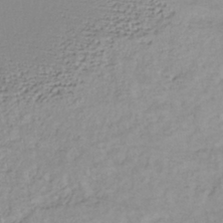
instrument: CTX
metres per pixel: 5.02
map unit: lHb
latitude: -39.4266
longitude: 71.3699
